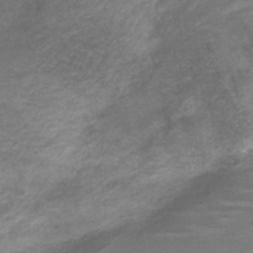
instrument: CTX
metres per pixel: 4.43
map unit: Nve
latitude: -19.3699
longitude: 107.7667
